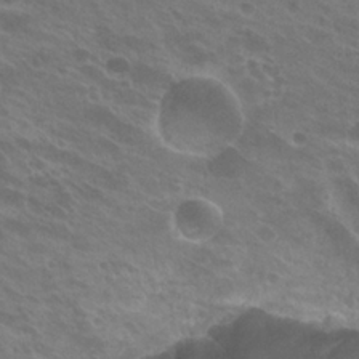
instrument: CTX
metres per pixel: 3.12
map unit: Hto
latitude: 24.6112
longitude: -38.3278
